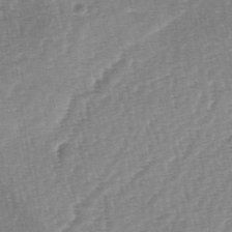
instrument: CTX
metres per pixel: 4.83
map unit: lAa
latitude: -2.9730
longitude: -128.4223
